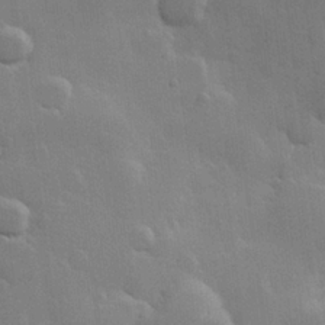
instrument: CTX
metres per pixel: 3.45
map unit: Hve
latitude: 23.1025
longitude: 148.7464
